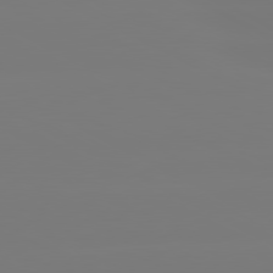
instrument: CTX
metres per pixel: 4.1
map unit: lApd
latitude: 80.5735
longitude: -148.1200
